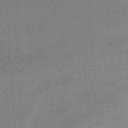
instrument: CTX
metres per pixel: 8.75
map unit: HNb
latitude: -54.9542
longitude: -46.1200
